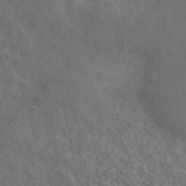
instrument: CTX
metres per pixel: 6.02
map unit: ANa
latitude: 42.4790
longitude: 55.7289
